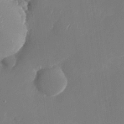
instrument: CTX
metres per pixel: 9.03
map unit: Nhu
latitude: -28.5574
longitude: -65.9528
